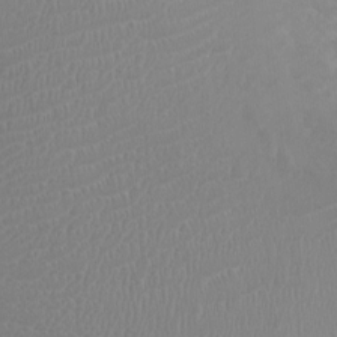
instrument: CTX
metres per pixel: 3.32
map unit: Ht
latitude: -2.3495
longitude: -16.2900
